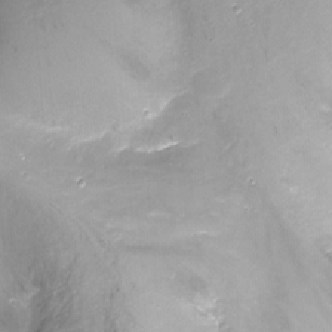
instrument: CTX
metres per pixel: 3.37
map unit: Ht
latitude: -16.3496
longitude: -42.6302
